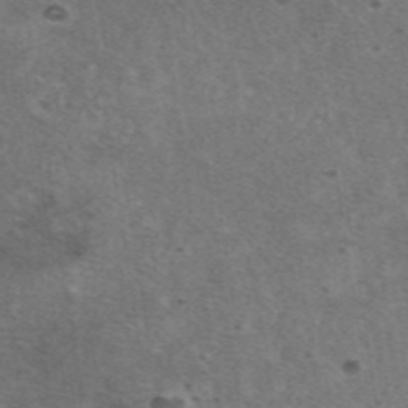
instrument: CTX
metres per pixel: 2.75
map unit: eAb
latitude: 48.2900
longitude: 115.2187
